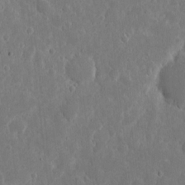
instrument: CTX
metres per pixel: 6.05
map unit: eHh
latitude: 7.7639
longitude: -70.5735
